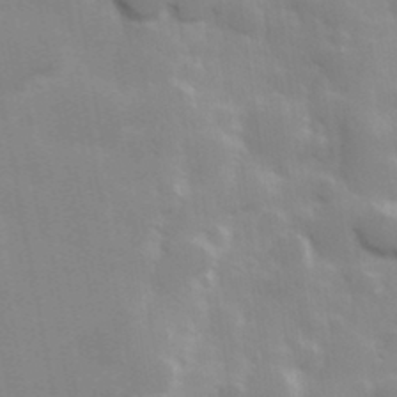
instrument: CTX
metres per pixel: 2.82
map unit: Hve
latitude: 30.8758
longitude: 150.2928
